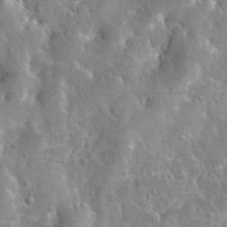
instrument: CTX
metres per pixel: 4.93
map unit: Hto
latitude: 11.8772
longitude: -36.4034
